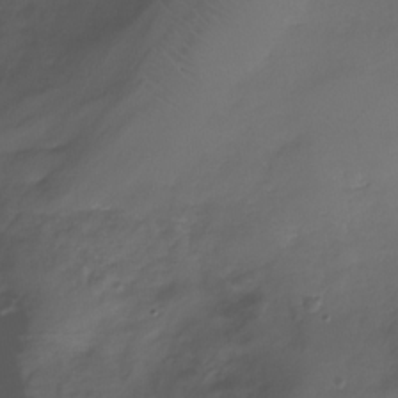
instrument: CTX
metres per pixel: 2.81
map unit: Nhe
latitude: -32.9164
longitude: -93.8772
